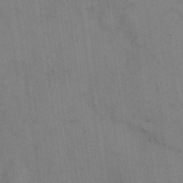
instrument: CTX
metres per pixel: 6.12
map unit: eHh
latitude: 13.0270
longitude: -62.4412
